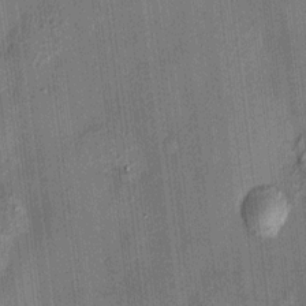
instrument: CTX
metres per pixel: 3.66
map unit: HNhu
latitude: 12.1578
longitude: 9.7100
